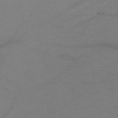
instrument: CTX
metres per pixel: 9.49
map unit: HNb
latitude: -51.5777
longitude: -43.1403
